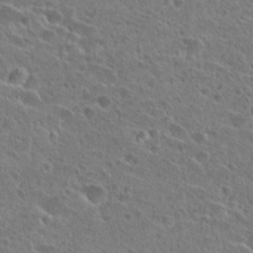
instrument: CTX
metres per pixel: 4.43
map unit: Hto
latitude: 26.3089
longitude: -45.7827
